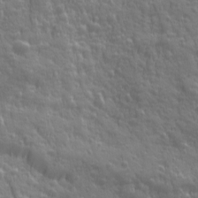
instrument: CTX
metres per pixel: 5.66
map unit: Ave
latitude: 12.4790
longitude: -104.1767
